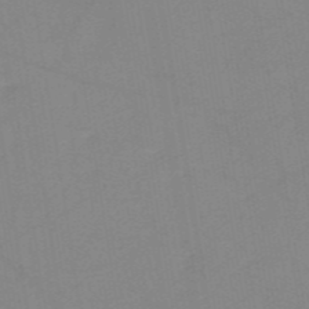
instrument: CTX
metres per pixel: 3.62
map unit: HNb
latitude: -54.0661
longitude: -48.6302
